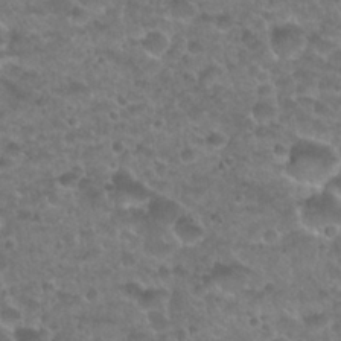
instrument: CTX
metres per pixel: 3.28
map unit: Nhu
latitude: 27.4615
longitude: -52.5735
